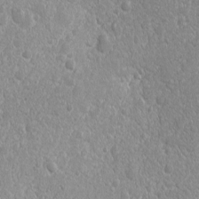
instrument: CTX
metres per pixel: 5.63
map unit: Ave
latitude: -10.8030
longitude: -120.2901
